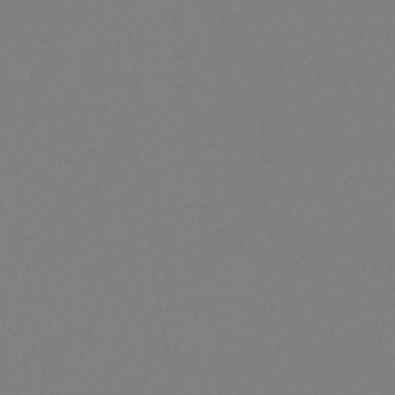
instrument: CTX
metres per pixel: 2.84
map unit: lHb
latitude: -46.8219
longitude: 72.1794
